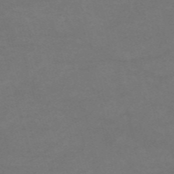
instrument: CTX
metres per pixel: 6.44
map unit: HNb
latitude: -55.0864
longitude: -40.3845
